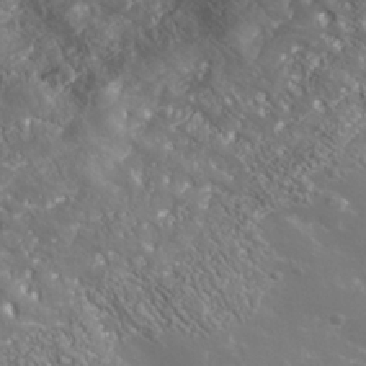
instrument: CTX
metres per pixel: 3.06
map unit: Nhe
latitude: -36.5573
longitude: -91.0081
